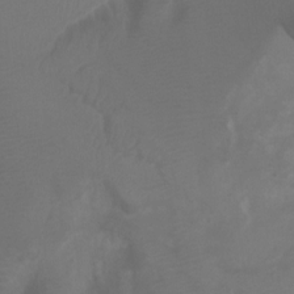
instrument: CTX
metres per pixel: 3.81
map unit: Ht
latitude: 1.7638
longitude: -21.1970
